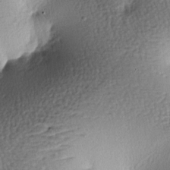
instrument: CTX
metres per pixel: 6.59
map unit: lAa
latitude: -7.2376
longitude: -127.4049
